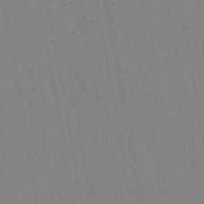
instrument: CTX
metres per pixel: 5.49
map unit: lHb
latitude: -44.8408
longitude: 63.3509
